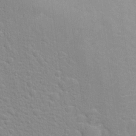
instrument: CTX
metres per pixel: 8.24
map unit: Hto
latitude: 20.7435
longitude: -52.0633
